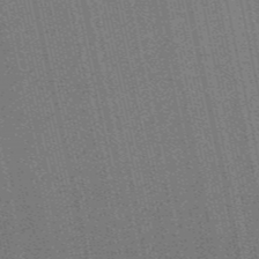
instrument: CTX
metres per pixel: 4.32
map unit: lHb
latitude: -47.6344
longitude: 59.5588
